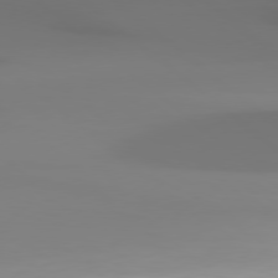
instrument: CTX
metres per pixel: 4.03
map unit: Hpe
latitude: 78.1389
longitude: -134.0255
